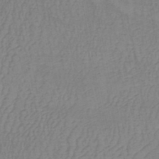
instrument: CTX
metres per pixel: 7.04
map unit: HNb
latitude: -49.1054
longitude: -50.2711
